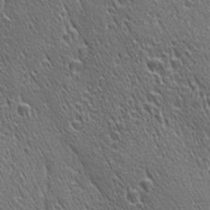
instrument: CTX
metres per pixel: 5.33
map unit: Ave
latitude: 21.3293
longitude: -137.1781
